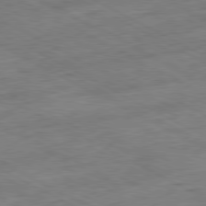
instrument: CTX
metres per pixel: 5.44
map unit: Ap
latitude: -81.1242
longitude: -73.6505
